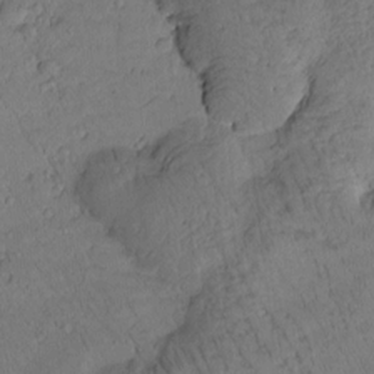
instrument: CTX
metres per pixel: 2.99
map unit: Htu
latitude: 2.6490
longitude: 178.1039
